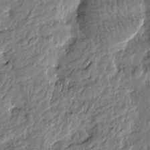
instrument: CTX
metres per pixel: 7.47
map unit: Htu
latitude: -2.9352
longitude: 179.2754
